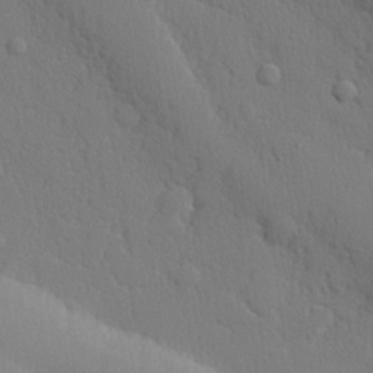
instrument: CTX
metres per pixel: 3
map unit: lHvf
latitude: 21.3293
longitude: 142.0283
